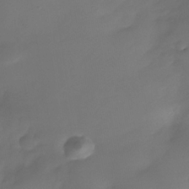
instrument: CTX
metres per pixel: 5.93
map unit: Nhe
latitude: -37.0108
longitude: -117.5749
